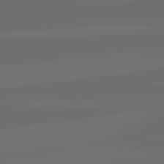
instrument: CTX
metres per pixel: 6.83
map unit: lApd
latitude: 82.3656
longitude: -164.3845
